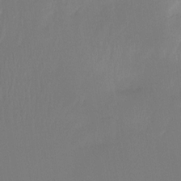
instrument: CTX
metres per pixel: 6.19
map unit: Ht
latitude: -15.4644
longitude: -48.1767
